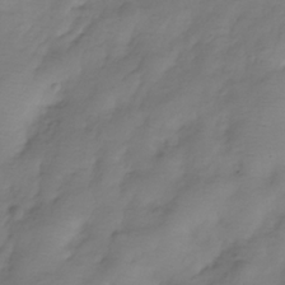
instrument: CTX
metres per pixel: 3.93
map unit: Hve
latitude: -31.7477
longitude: 91.2187
